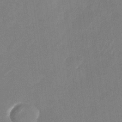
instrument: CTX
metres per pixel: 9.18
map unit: Nhu
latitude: -29.0109
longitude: -75.0081
